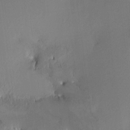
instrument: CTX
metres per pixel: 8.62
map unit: HNhu
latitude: 7.8961
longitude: -0.1389
